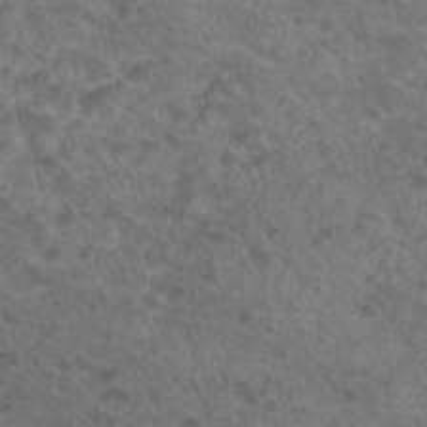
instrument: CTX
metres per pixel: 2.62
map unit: Hto
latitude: 19.5371
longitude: -40.4601
